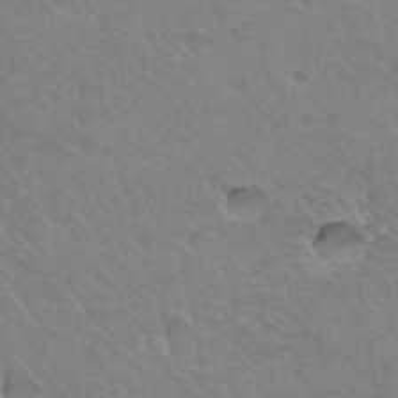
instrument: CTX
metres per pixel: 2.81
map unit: Hto
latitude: 33.9339
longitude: -45.8772
